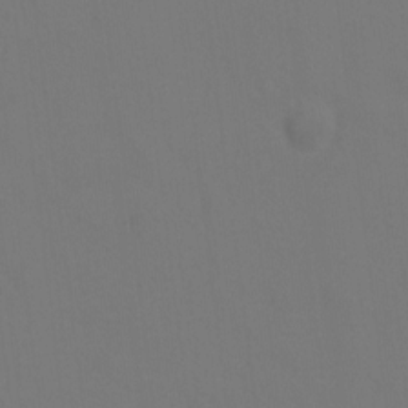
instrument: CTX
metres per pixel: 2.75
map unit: Hto
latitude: 0.3467
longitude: -34.0633
